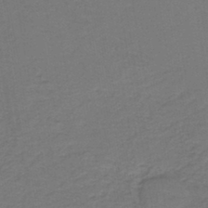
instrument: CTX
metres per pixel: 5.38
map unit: lHb
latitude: -42.7463
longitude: 53.1053
